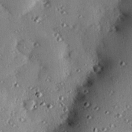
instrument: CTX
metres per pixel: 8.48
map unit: eHh
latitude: 22.4790
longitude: -89.7072
